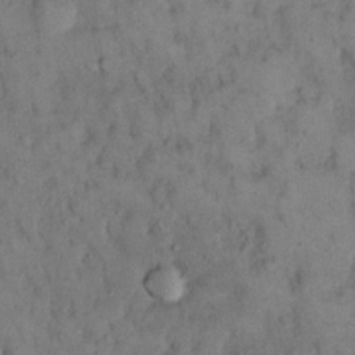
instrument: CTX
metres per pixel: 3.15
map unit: eHh
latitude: 16.6113
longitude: -62.4979
